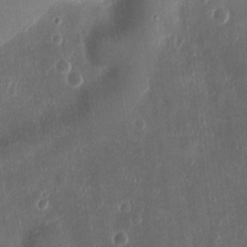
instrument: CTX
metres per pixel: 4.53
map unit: Ht
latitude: 11.4427
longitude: -75.0458
